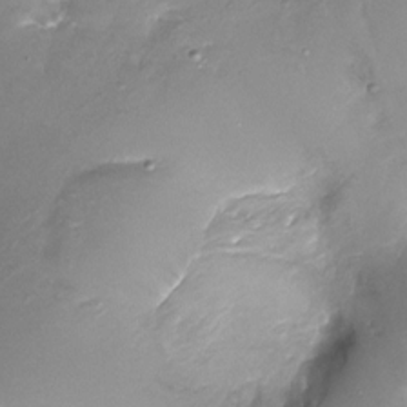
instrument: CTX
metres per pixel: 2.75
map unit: Nhu
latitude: -17.8801
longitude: -45.8205
